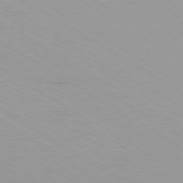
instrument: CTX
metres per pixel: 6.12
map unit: Ap
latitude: -79.7288
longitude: -92.8758
